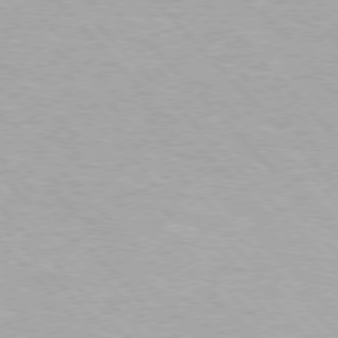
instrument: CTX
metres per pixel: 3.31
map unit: Hpe
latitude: 76.1766
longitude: -156.0255
